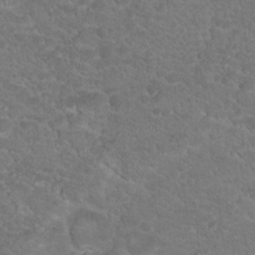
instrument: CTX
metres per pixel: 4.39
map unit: Hto
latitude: 18.8002
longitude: -34.6301
